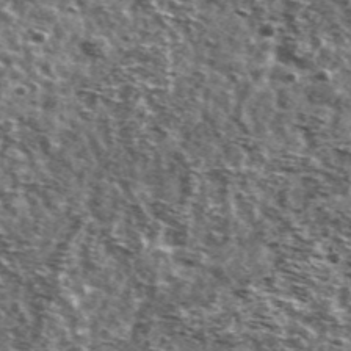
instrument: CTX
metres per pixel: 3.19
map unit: Ave
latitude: 41.6505
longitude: -106.3845
